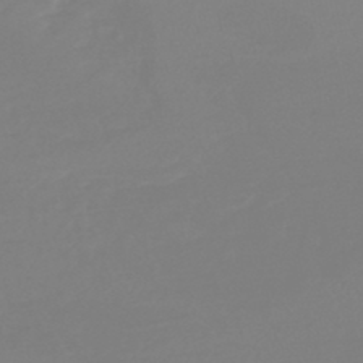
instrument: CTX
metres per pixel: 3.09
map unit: lHb
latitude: -44.3306
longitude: 54.0472
